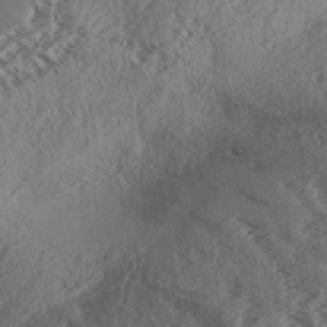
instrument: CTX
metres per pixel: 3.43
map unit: Aa
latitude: 32.8947
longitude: -139.6883
